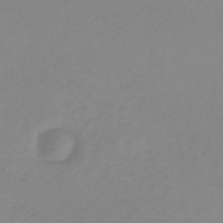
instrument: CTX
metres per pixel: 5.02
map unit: HNb
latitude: -32.3684
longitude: 60.7652
